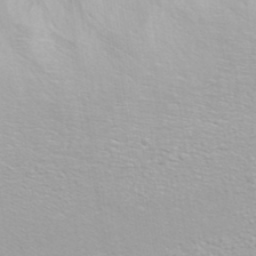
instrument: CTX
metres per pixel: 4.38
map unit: ANa
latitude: 40.1577
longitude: 24.6140
